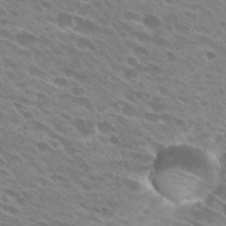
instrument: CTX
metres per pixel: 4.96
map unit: Hto
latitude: 28.4034
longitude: -42.3467
